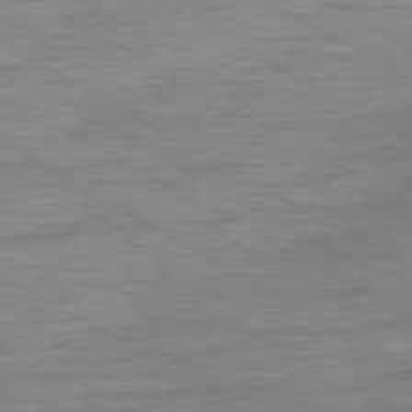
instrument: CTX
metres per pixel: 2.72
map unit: Ap
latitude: -80.4251
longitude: -77.6505
